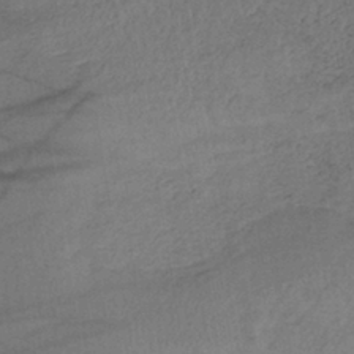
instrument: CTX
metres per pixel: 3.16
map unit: lHb
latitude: -38.2362
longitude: 72.5574
